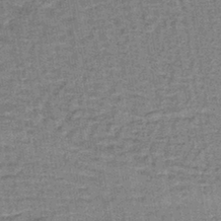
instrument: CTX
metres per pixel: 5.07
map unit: lHb
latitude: -40.2361
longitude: 58.5951
